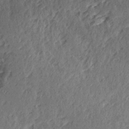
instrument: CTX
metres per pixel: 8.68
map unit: Ave
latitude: 15.3860
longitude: -104.1956
